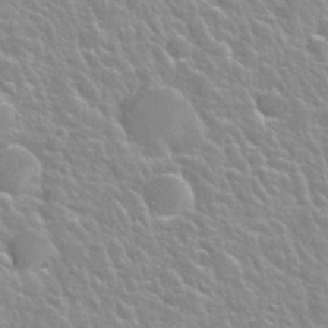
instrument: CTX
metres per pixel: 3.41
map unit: Nhu
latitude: 28.1200
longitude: -53.5182
